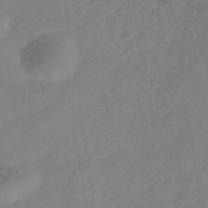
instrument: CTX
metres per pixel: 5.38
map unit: Hve
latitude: -34.3495
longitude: 90.3873
